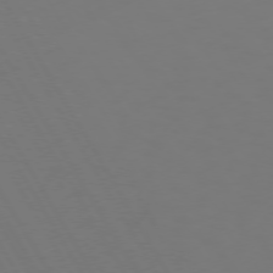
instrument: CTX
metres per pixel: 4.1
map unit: Hpe
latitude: 73.3671
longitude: -127.4993
